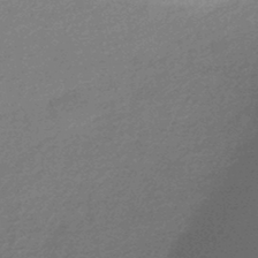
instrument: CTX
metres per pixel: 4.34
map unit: HNhu
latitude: -44.2740
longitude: 93.1620
